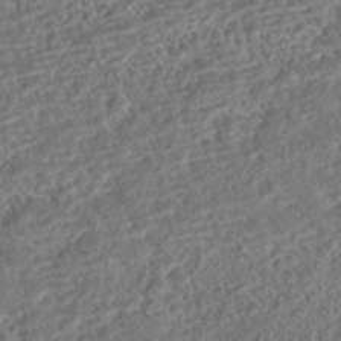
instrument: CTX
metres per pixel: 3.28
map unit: HNhu
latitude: -43.6910
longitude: 100.2550
